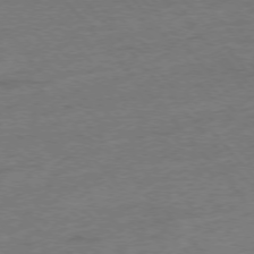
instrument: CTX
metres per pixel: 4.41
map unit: Hpe
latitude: -76.5952
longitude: -12.1767
